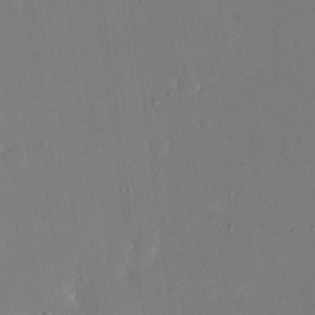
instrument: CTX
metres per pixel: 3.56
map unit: eHh
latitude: 19.0458
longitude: -70.2333
